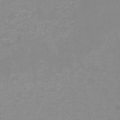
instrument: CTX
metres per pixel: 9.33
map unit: Hto
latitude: -7.3320
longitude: -38.9136
